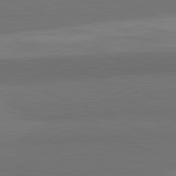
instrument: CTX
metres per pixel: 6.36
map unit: lApd
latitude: 82.2522
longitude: 156.1984
